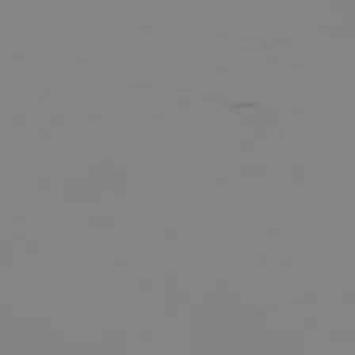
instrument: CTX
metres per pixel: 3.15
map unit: Ap
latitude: -77.0109
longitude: -82.8191
